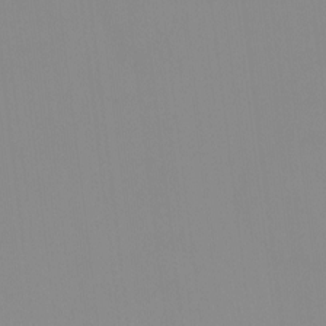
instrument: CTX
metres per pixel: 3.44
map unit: HNhu
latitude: -1.4077
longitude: -6.4601
